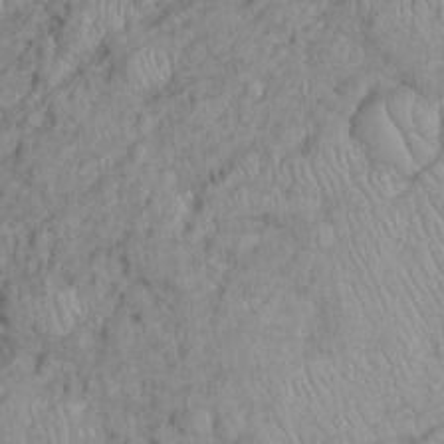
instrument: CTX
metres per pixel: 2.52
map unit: Htu
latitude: -6.0661
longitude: 156.0472
